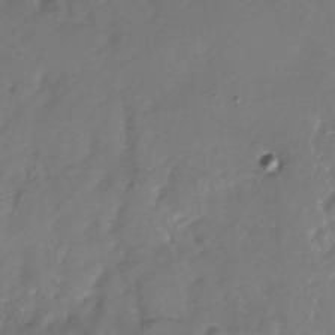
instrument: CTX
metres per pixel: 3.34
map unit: Nhu
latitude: -28.9731
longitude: -79.9906
